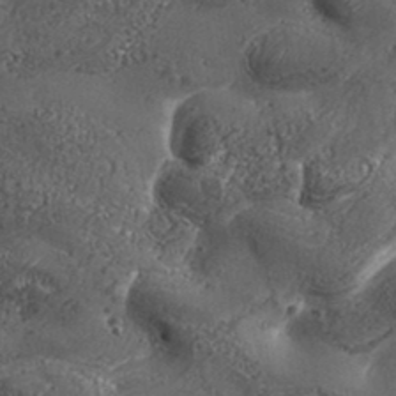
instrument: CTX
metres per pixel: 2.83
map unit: Aa
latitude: 32.8947
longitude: -134.5545
